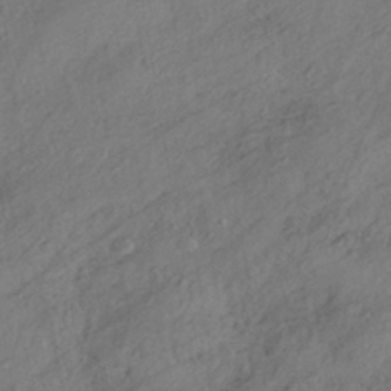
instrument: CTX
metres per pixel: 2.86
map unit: HNhu
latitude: -41.6911
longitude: 107.3510
